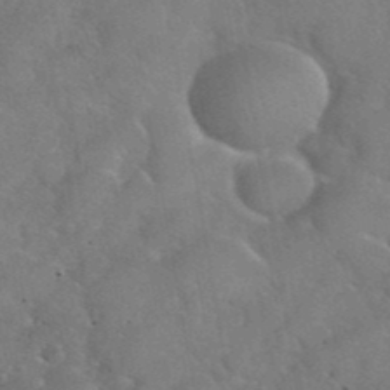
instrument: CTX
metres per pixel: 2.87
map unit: eHh
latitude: 40.5923
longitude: -57.8961
